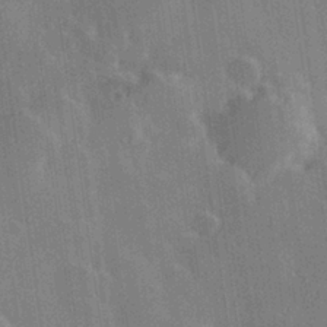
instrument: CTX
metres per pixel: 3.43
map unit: Hve
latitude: 28.6490
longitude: 146.1417
